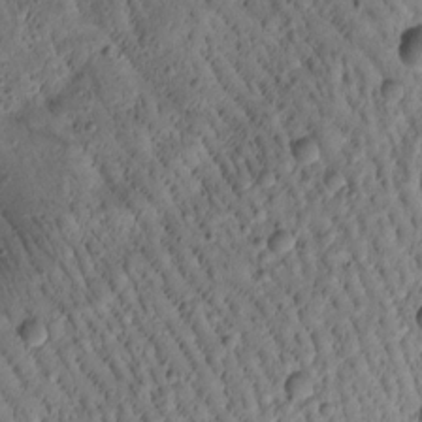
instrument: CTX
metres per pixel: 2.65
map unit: Htu
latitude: -1.8045
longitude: 171.1809
